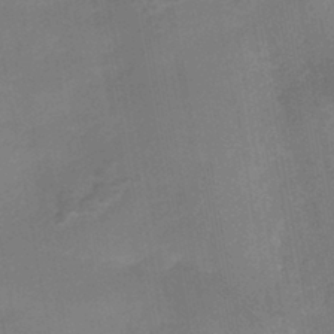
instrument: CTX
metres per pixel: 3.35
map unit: HNhu
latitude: -43.0108
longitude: 91.5777
